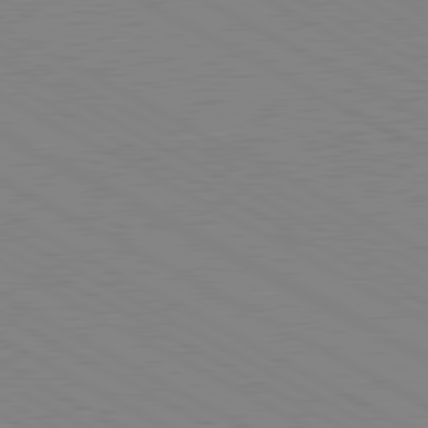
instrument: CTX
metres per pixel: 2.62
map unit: lApd
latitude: 80.7246
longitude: 151.2754
